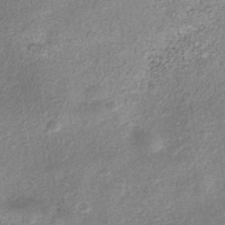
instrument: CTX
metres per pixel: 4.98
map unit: Nhe
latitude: -41.8044
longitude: -110.3845
